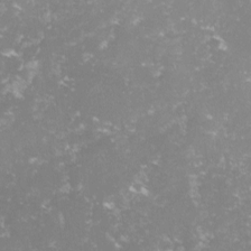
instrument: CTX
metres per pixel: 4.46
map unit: lHvf
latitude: -14.7652
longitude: -98.5167
